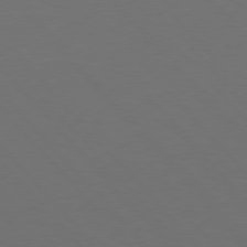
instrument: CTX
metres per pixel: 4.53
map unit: Hpe
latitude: 76.8380
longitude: -163.3293
